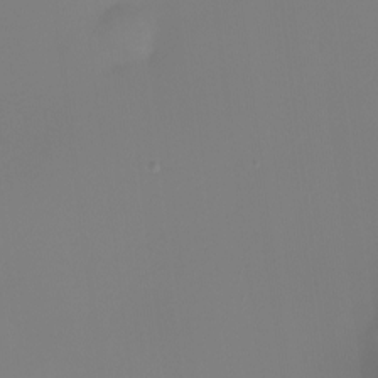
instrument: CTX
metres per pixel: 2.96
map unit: Nhu
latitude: -8.2928
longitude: -83.6882
